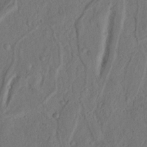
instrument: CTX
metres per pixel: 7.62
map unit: Nhu
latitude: 18.2900
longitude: -77.2915
